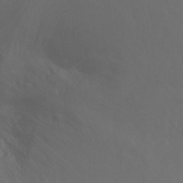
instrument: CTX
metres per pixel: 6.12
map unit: Ht
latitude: -9.4643
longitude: -32.5168
